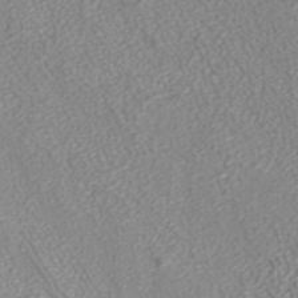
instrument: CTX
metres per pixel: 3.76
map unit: ANa
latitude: 40.4789
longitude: 23.1809
